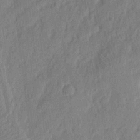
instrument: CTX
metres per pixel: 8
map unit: eHh
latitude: 4.6113
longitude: -77.1403
